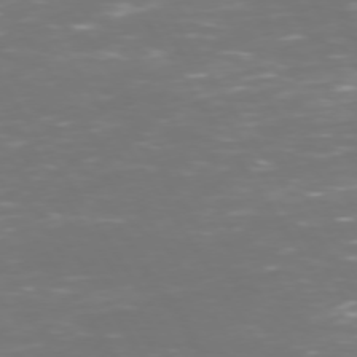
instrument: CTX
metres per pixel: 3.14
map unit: Hpe
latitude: 72.7813
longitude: -127.1781
